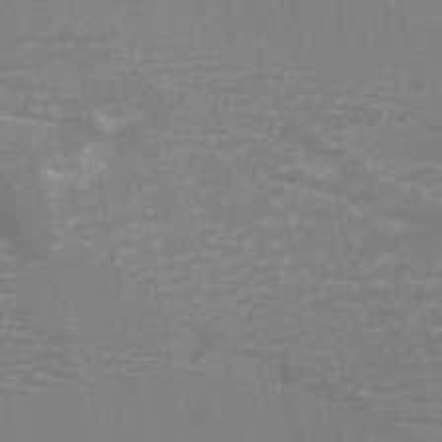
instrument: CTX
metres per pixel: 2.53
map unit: ANa
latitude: 44.8380
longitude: 27.8044
